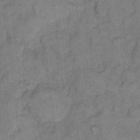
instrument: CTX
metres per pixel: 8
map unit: eHh
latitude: 10.7624
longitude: -63.7639
